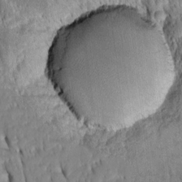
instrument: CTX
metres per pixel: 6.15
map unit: Htu
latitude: -4.1794
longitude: 152.0472
